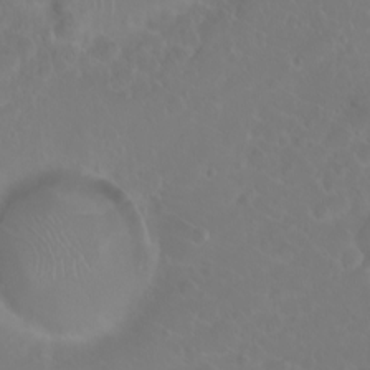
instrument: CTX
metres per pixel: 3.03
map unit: eHh
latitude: 1.1781
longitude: -55.2915
